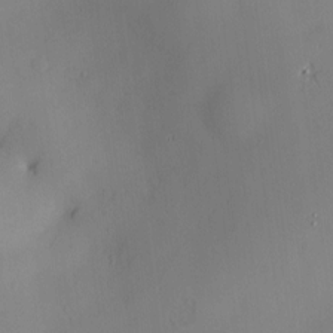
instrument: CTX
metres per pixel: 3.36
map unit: Hve
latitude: -10.0094
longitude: 175.9745
